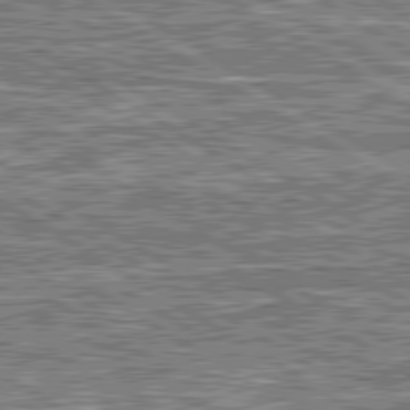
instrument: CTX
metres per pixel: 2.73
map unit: lApd
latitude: 80.6490
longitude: 173.1809
